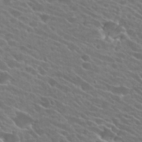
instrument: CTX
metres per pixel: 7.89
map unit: Hto
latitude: 25.7071
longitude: -41.4615
